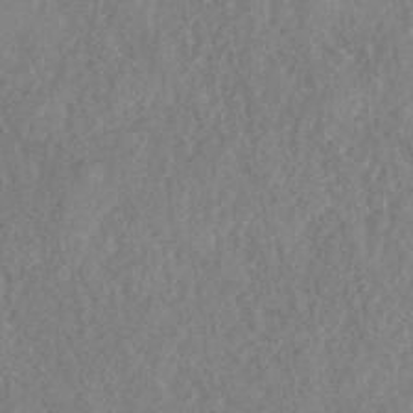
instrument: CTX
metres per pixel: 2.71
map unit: eHh
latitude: -42.7085
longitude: 117.8800
